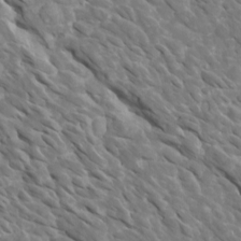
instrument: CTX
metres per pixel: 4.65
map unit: Htu
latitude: 1.7638
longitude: 142.9352
